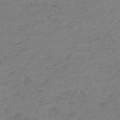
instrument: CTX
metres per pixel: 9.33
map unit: HNb
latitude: -52.8597
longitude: -52.2523
